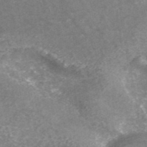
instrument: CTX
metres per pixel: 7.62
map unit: ANa
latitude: 42.8191
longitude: 25.2754
